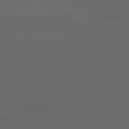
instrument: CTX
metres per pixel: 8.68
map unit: lApd
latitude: 80.3845
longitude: -116.7057
